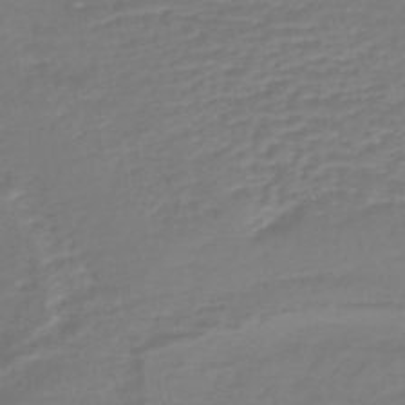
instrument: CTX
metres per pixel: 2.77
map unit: lHb
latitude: -41.9367
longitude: 76.6707
